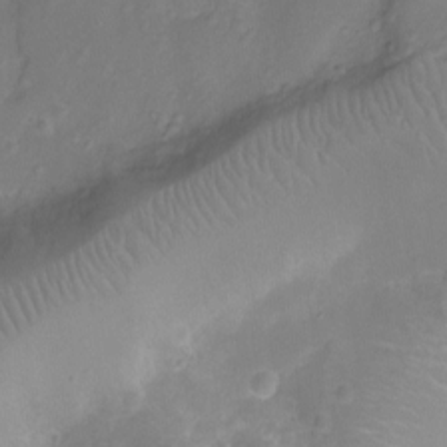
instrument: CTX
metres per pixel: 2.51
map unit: Ht
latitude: -10.7652
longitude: -23.4048
